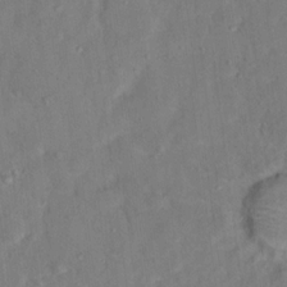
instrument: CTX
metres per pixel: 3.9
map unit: Ht
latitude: 15.1026
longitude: -37.3860
